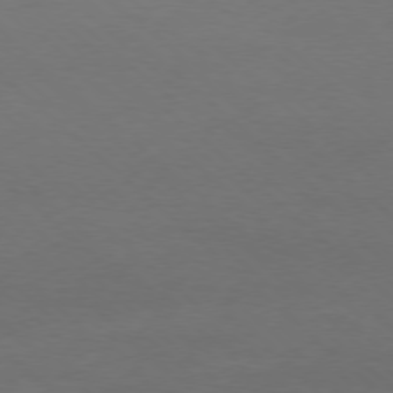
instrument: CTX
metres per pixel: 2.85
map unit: Ap
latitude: -78.4251
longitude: -70.3278
